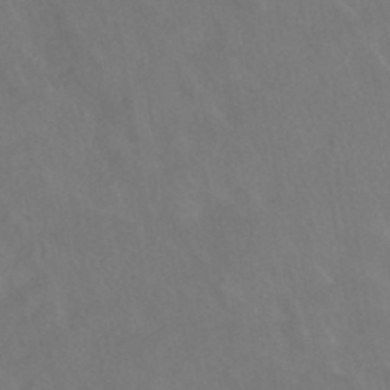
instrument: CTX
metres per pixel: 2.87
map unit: HNhu
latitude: -43.3509
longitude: 94.7463
